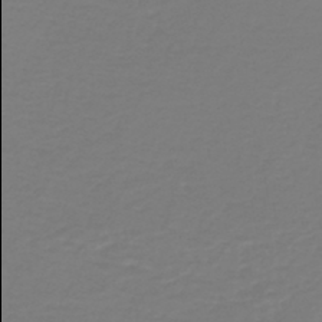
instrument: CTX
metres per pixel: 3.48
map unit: HNb
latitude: -46.4818
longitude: 54.0094
